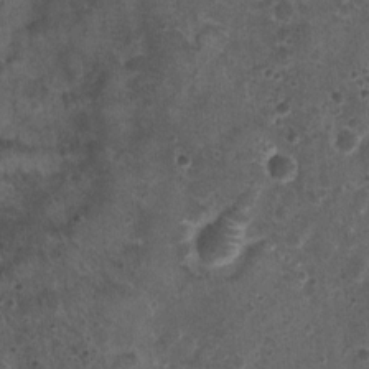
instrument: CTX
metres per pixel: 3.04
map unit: Nhu
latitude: 3.1403
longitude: -14.6869
